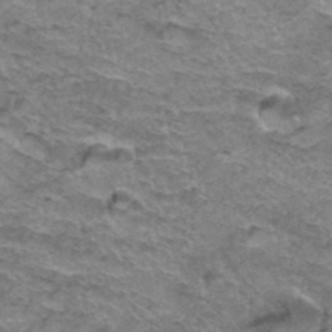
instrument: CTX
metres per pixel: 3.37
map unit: Hto
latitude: 37.4805
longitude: -42.9892
